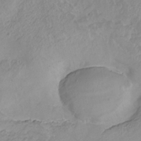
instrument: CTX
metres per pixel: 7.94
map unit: ANa
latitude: -37.1620
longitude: 95.1809
